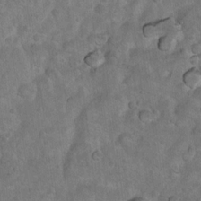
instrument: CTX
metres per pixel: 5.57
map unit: Nhu
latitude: 10.1767
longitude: -24.3278
